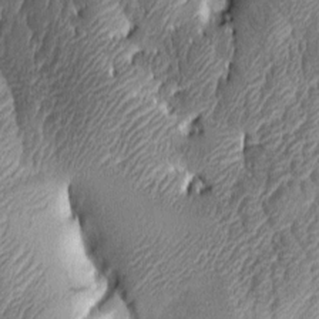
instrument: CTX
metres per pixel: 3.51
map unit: Aa
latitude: 7.1592
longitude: -128.5923
